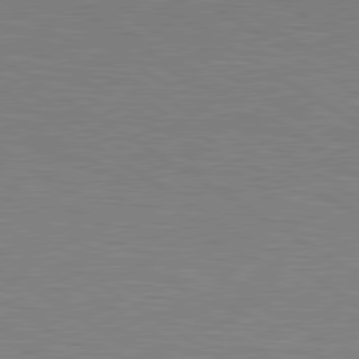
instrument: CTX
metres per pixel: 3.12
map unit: lApd
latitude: 80.1767
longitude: 126.6329
